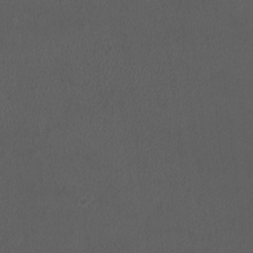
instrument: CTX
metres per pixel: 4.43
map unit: eHh
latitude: -2.7085
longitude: 19.6155
